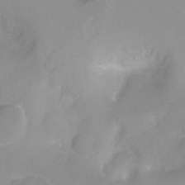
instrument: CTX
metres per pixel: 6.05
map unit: Ht
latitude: -10.6141
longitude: -44.6112
